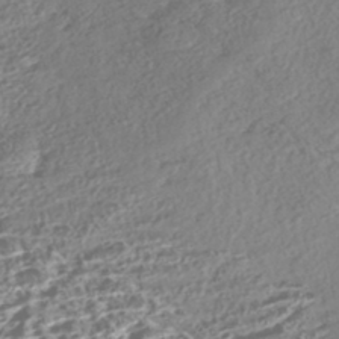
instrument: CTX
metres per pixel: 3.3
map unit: Nhe
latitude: -47.4265
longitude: -172.5356
